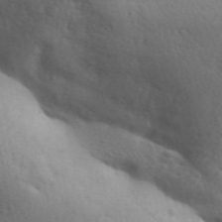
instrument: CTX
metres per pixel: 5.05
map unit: Aa
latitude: 31.2159
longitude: -146.4601
